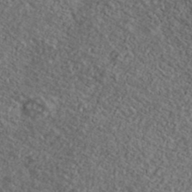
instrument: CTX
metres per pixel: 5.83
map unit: Ave
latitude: 39.5749
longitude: -110.4979
